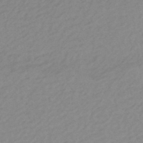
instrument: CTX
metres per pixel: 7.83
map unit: eHb
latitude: -44.1606
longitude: 89.5210
